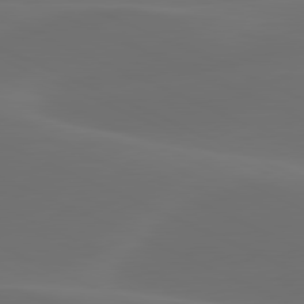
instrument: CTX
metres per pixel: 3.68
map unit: lApd
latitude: 80.6301
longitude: -82.8380
